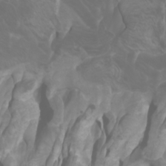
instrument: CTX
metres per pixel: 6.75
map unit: Htu
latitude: -1.2187
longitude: -76.3278
